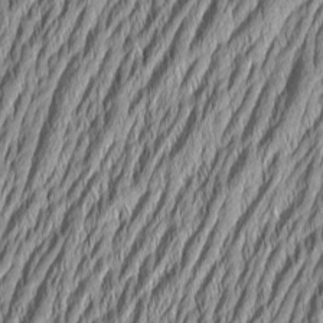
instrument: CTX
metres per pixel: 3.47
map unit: Aa
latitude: 6.5168
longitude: -129.2726
